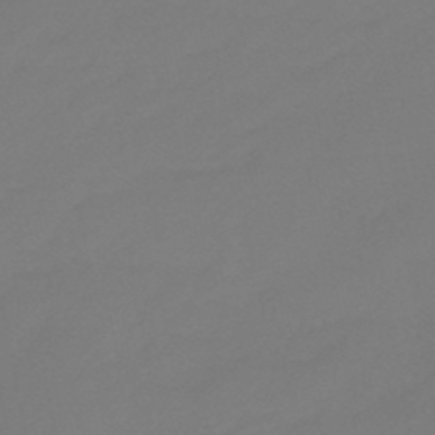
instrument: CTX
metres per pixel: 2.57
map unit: eHb
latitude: -47.0486
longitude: 86.1984
